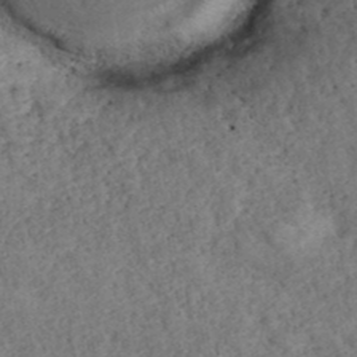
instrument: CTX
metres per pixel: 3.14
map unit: ANa
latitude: 40.0633
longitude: 18.1984
